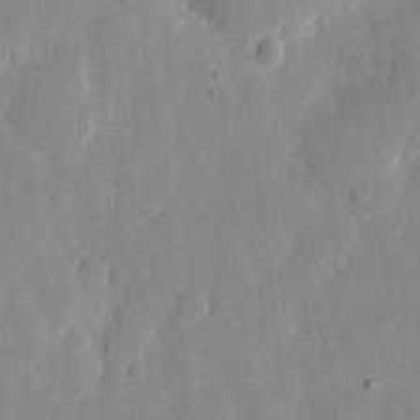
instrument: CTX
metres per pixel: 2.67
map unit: eHh
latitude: 12.2523
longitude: -68.2334
